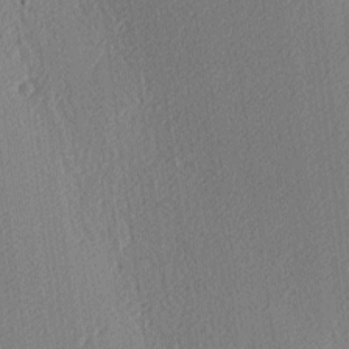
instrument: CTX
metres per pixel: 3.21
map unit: lAa
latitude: -9.8989
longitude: -127.6127
